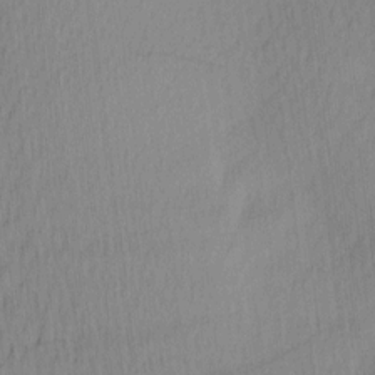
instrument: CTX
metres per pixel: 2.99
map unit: Ave
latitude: 12.4979
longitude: -107.1214
